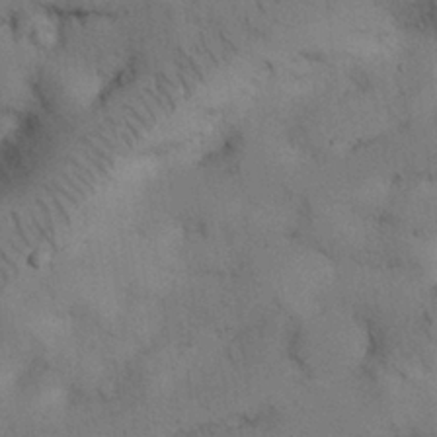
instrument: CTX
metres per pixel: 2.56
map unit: Nhu
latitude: 26.4223
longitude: -71.2348
